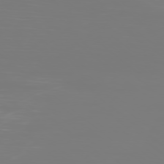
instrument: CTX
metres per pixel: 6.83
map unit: Ap
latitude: -78.7463
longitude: -60.9324
